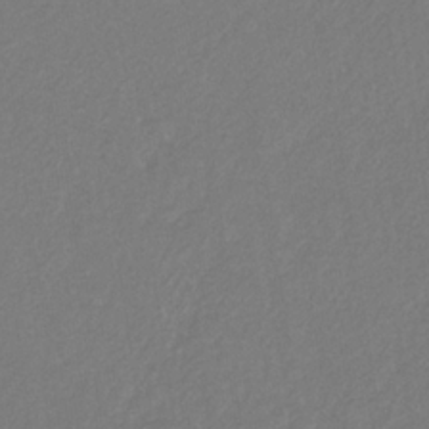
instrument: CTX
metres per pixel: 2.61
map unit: eHb
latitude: -31.2565
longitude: 68.0094
